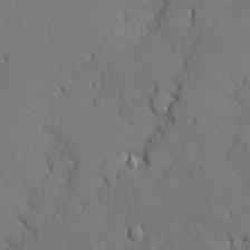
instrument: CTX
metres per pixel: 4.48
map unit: Ave
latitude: 11.8583
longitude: -101.4427
